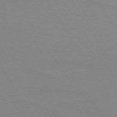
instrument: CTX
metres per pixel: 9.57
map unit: lApd
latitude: 73.1404
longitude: -56.6112
